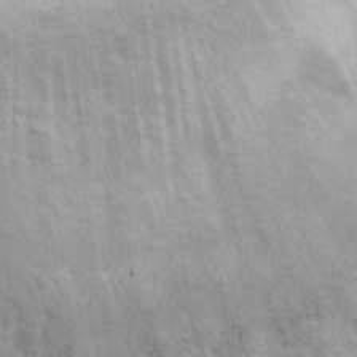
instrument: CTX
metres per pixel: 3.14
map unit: Hto
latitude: 10.7813
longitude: -60.5357
